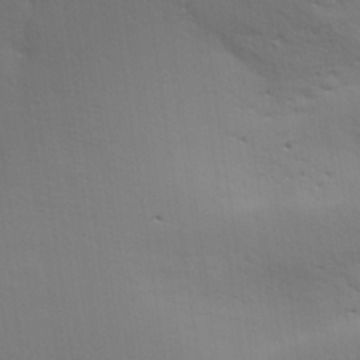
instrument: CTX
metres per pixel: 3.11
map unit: Aa
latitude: 30.1578
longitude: -144.6301
